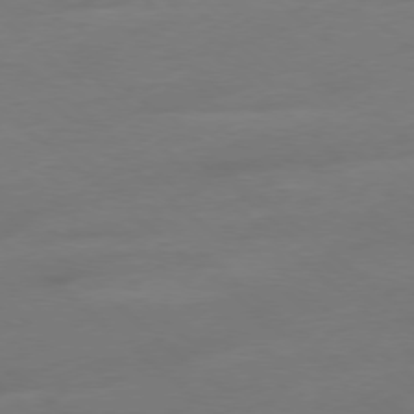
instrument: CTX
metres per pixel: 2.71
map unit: Ap
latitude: -78.3684
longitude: -57.1214
